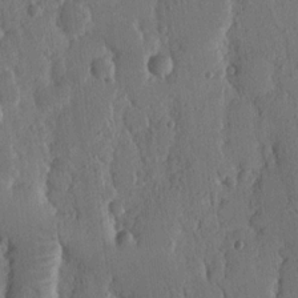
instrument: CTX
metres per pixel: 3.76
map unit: Nhu
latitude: 14.6113
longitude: -79.1781
